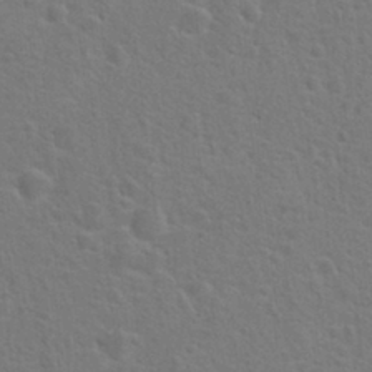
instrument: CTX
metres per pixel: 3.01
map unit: Hto
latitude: 22.7057
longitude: -47.5560
